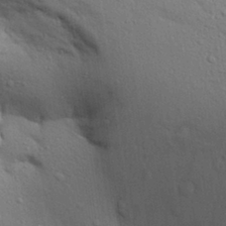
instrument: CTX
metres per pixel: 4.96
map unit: Aa
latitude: 29.4615
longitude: -147.6694
